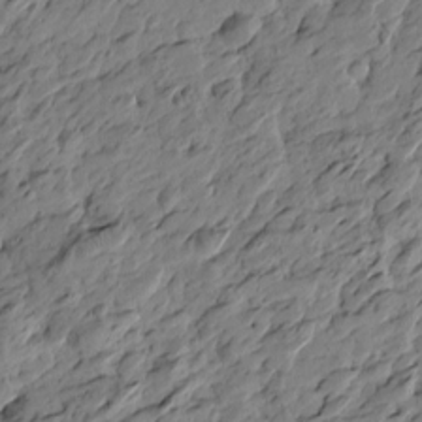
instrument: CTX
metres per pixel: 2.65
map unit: Htu
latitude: -2.9163
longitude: -179.0270
